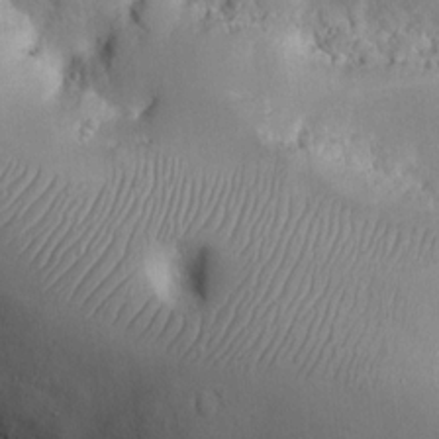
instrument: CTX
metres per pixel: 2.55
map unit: eHh
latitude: 15.1404
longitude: -70.9325
